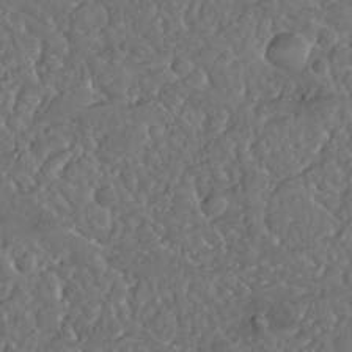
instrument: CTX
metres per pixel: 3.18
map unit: Nhu
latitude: 25.6316
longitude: -57.6127
